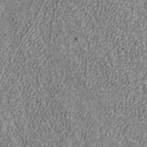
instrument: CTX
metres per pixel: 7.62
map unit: ANa
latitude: 40.7624
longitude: 20.4251
